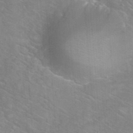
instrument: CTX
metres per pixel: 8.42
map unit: Hto
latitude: 35.9717
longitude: -46.6113
